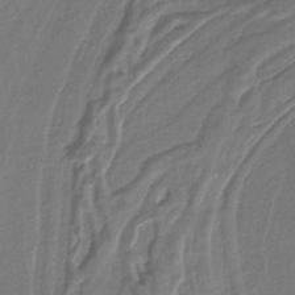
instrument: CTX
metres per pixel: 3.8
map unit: lHb
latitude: -37.5210
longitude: 56.9541
